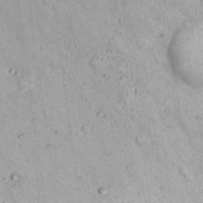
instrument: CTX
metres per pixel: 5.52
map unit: Nhu
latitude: 22.4223
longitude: -68.8758
